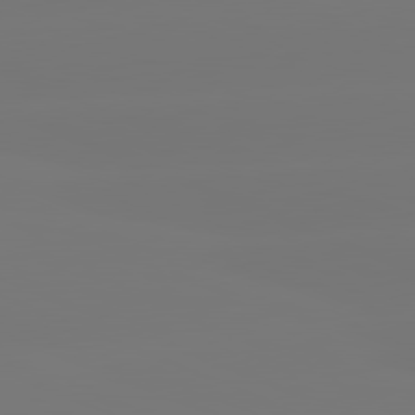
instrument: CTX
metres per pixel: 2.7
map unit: lApd
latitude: 81.4993
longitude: -150.7057
